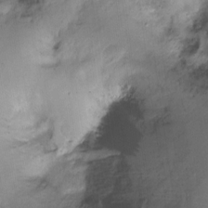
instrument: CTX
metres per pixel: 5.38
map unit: Hto
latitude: -14.4818
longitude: -41.8961
